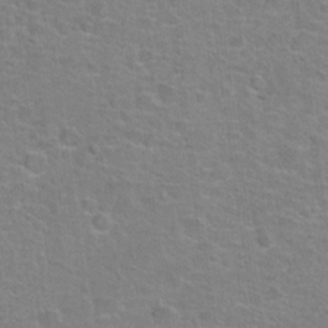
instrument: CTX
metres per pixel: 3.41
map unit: Hto
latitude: 22.2900
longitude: -46.7624
